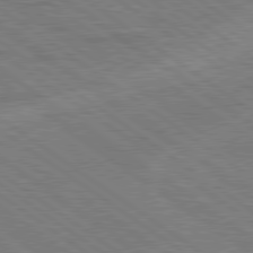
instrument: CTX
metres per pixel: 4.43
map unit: lApd
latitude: 79.4427
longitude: 166.4629
